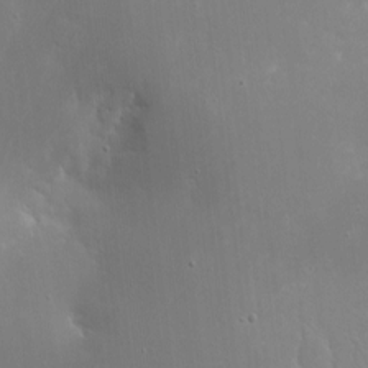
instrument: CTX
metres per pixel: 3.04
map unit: eHh
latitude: 4.9703
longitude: -69.1403
